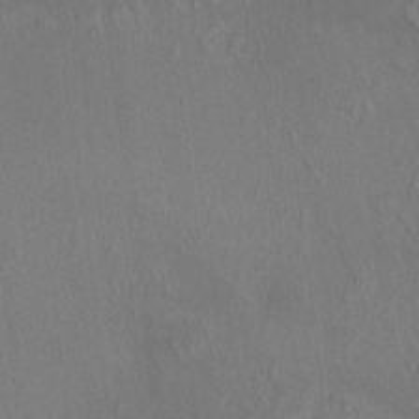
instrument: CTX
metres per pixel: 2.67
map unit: HNhu
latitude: 4.9514
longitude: 7.1242
